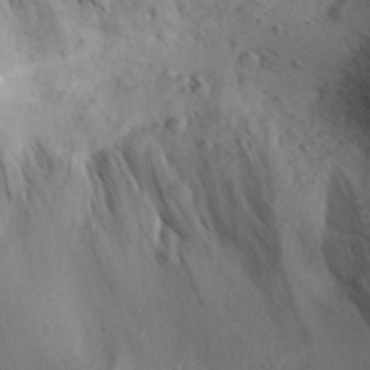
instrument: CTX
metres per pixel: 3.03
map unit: Aa
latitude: 30.9892
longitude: -144.1767
